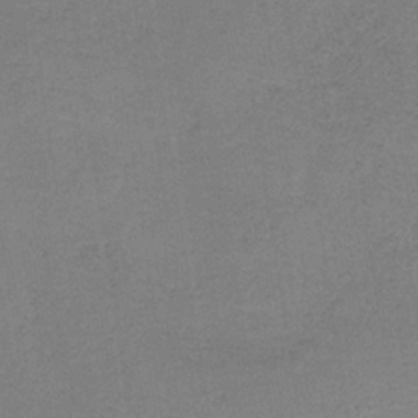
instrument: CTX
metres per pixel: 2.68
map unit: HNb
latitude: -34.5007
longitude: 54.7841
